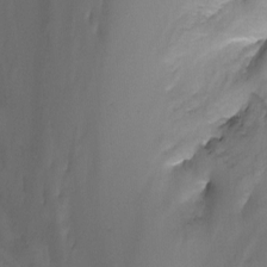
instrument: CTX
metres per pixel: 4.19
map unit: Nhu
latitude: -7.0675
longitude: -50.1577
